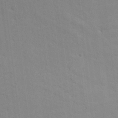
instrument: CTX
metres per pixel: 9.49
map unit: Ave
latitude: 16.9514
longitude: -138.7813
